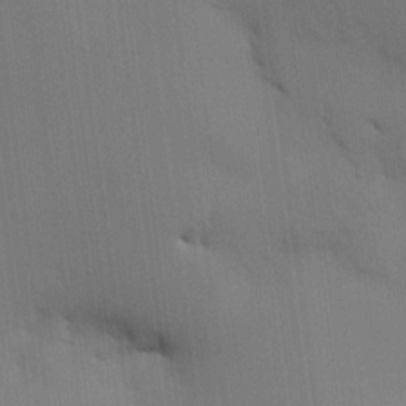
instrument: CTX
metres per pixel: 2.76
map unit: HNhu
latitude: 13.4238
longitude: 11.4643
